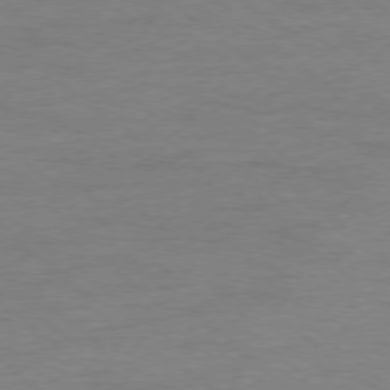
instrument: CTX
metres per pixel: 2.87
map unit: Ap
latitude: -78.2550
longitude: -89.4238
